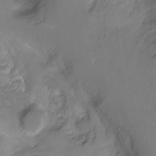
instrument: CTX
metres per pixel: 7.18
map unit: Hto
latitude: -6.6707
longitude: -44.7624
